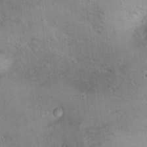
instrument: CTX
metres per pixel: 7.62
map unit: Nhu
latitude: 13.2159
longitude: -27.7072
